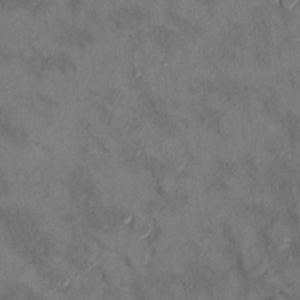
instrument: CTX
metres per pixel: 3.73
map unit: Ht
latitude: 11.1403
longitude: -32.1200
